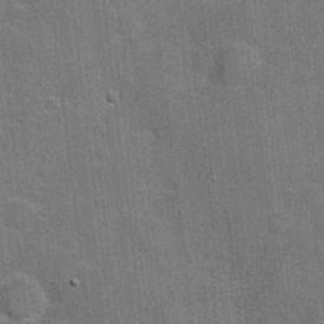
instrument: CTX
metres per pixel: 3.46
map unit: Hve
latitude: 18.9324
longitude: 152.0094
